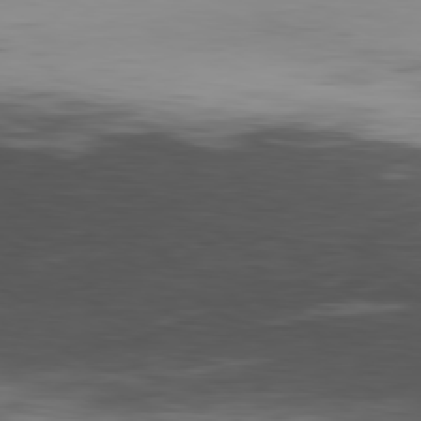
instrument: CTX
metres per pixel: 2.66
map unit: Hpe
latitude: -80.5952
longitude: 17.9745
